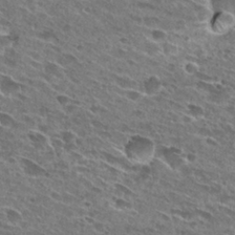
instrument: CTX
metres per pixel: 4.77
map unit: Hto
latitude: 27.2726
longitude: -43.8961
